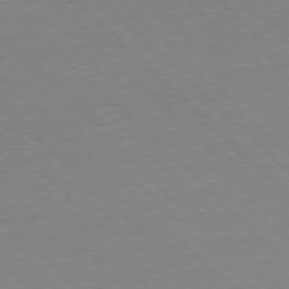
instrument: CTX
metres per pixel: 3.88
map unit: Hpe
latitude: -78.0661
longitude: 12.8597
